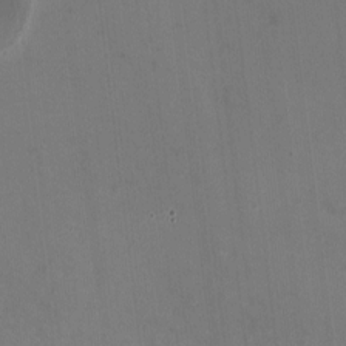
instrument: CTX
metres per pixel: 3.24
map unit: HNhu
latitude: -0.7275
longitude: -2.7624
